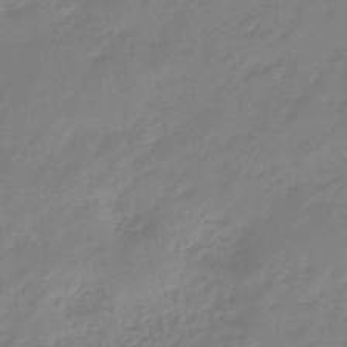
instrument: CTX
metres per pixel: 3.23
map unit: eHb
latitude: -46.1039
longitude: 83.0108
